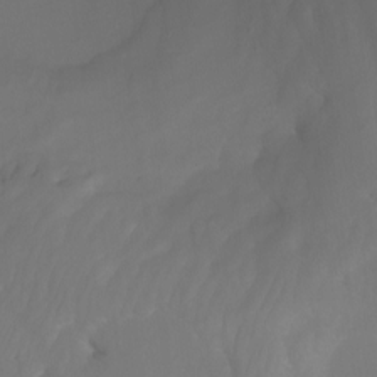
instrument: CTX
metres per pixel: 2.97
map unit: Nhu
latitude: -7.1809
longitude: -81.0269
